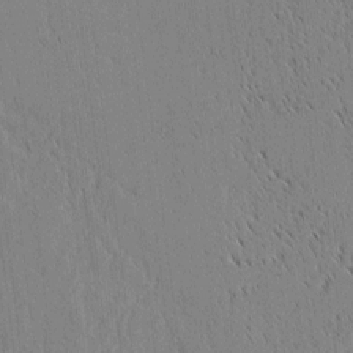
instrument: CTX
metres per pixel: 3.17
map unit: lAvf
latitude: 1.3481
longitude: -107.1025
